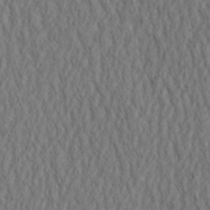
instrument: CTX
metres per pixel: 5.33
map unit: Aa
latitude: 31.1781
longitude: -142.8002
